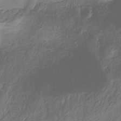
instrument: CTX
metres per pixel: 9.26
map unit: Hve
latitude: -31.5966
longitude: 94.2361
